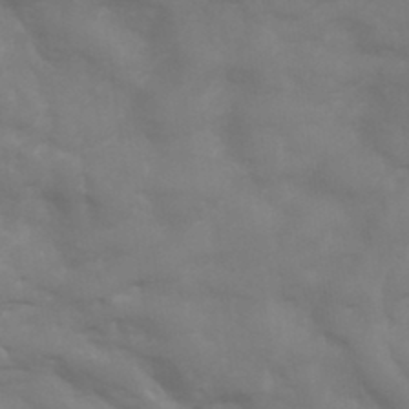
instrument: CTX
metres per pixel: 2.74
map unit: Hve
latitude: 33.4426
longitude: 150.1795
